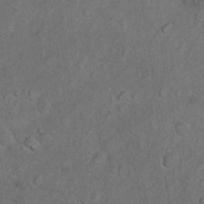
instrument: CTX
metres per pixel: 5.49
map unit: Nhu
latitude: 10.1767
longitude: -24.9891
